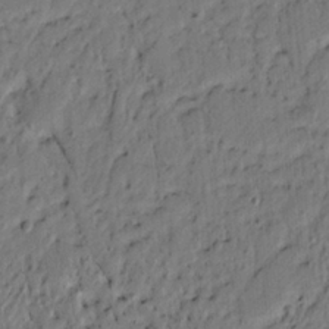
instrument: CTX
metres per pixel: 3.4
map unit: lAvf
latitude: 4.9136
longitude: 165.5777
